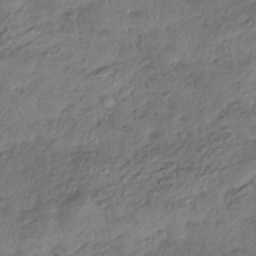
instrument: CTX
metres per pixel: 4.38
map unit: HNhu
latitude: -40.9919
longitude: 107.4077
